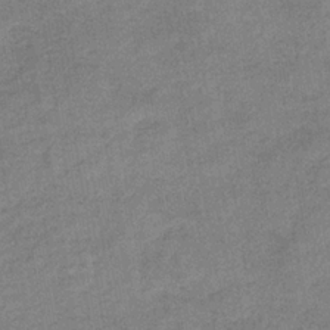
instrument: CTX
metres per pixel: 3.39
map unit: HNb
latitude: -34.0850
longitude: 57.1998
